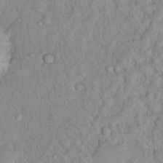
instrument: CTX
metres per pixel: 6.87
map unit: Hto
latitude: 13.2915
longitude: -37.0837
